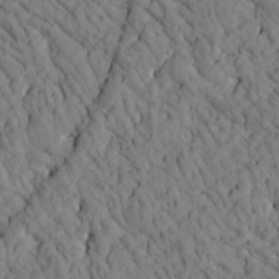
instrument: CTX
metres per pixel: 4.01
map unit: Htu
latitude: -2.5006
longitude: 173.8989
